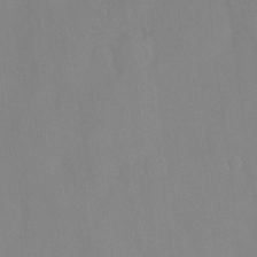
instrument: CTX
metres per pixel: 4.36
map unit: Hto
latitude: -14.2929
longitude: -43.4804
